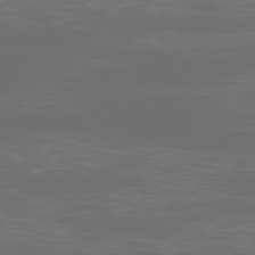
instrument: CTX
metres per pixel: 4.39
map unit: Ap
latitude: -78.7841
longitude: -69.2915
